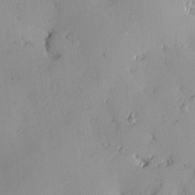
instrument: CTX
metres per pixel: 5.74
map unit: eHh
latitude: 0.1955
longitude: 18.6896
